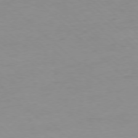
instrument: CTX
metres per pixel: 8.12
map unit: Hpe
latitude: -78.3117
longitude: -21.3671
